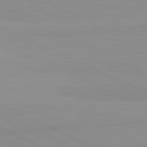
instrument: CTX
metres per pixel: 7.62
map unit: lApd
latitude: 81.9150
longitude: 179.7477
